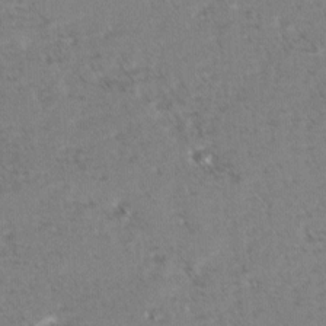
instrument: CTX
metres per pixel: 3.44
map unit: lAvf
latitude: -2.4817
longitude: -113.0458
